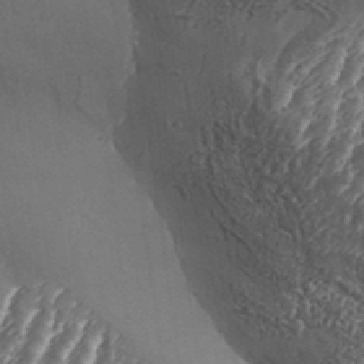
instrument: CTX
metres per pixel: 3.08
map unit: Aa
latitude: 33.6127
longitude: -134.8380
